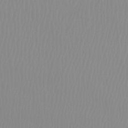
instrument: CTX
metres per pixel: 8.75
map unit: Ht
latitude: -14.5196
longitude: -50.6301
